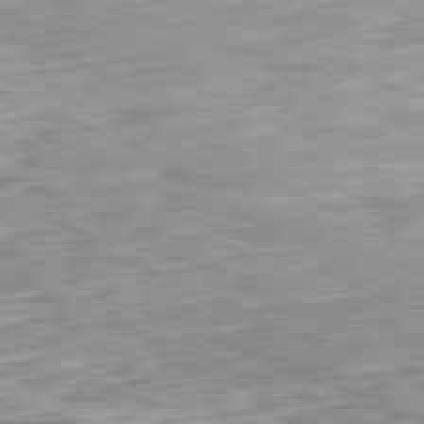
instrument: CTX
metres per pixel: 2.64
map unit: Ap
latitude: -81.7856
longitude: -71.0836
